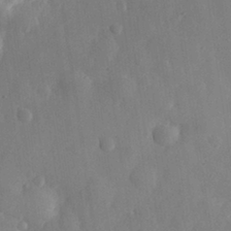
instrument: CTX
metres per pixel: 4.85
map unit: eHh
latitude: 30.7247
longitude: -78.3090
